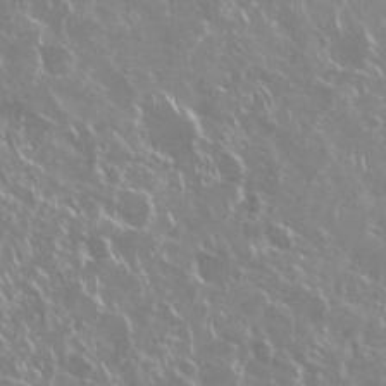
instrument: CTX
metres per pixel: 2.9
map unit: Nhu
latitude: 29.1403
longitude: -60.5923
